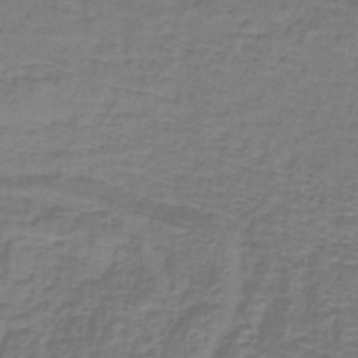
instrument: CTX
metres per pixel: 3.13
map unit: lHb
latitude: -40.6140
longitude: 58.1794
